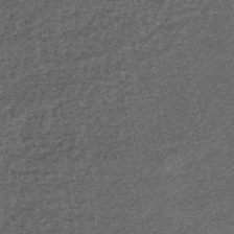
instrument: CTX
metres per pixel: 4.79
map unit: lHb
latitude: -39.5777
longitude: 66.0850
